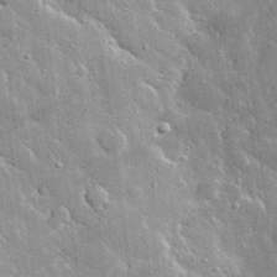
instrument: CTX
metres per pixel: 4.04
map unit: lHvf
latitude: 32.8380
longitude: -86.3089
